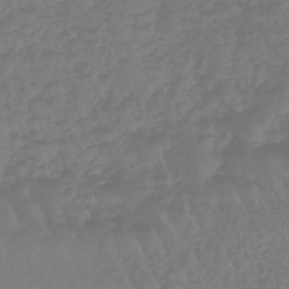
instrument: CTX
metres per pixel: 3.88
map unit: eHb
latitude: -45.1431
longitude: 80.1984
